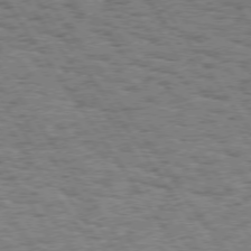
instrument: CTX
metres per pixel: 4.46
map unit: Hpe
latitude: 74.2900
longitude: -134.1389
